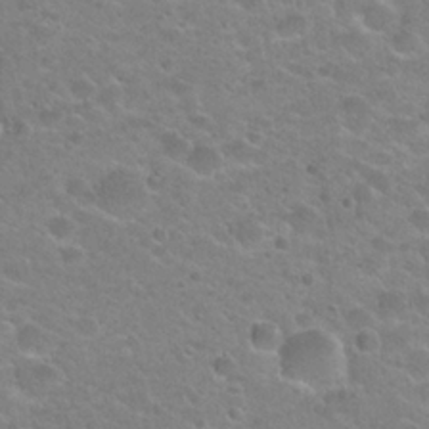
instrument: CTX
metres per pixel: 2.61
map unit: Hto
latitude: 22.0255
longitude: -49.9717
